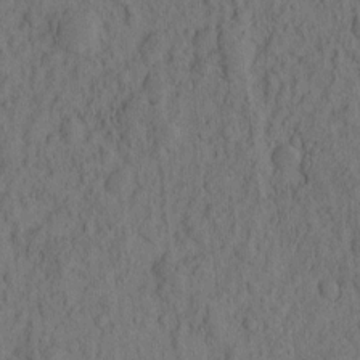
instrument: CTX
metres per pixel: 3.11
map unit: eHh
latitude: -2.2739
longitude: 17.4077
